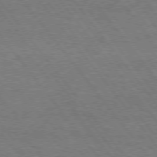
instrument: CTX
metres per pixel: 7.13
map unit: Hpe
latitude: 74.6491
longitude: -152.9136
